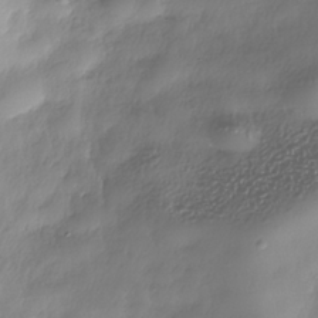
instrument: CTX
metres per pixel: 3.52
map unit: Nhe
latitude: -38.1039
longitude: -148.5546
